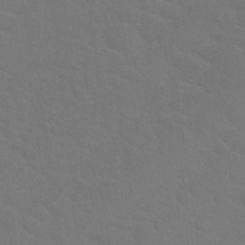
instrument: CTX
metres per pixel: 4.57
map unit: Nhu
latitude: 29.2348
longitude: -52.4601
